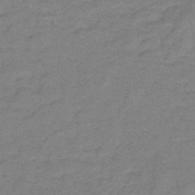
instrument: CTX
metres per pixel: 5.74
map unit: lHb
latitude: -32.6708
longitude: 66.8219
